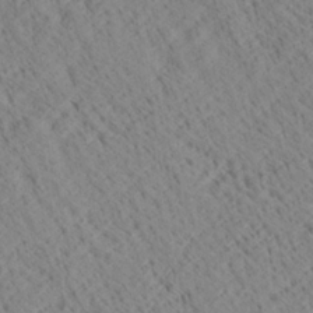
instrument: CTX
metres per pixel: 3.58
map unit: Ave
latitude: 21.0648
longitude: -140.2522
